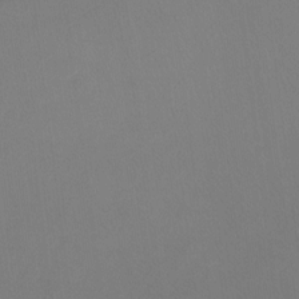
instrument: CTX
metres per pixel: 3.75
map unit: Ht
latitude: -8.7085
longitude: -38.1200
